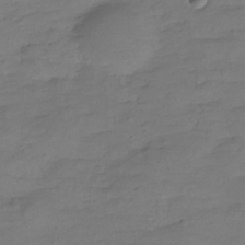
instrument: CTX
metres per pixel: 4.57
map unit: Hve
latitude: -27.6532
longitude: 91.4455
